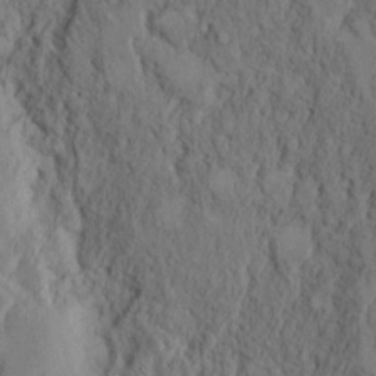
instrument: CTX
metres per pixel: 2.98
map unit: Hto
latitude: 9.1025
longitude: -60.4790
